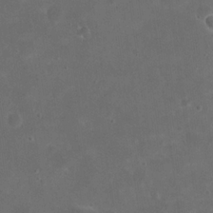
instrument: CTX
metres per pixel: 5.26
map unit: eHh
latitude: 19.7260
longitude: -65.2915
